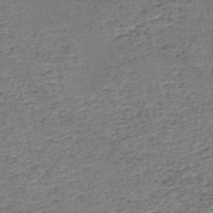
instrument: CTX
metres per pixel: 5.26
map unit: HNb
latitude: -50.4251
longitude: -49.5560
